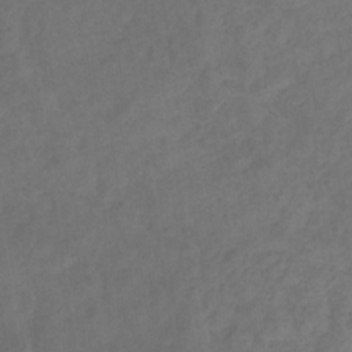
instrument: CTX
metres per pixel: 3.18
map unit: eHb
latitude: -32.6330
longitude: 72.4062
